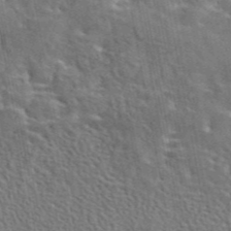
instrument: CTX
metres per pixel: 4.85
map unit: eAb
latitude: 43.7828
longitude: 113.3510
